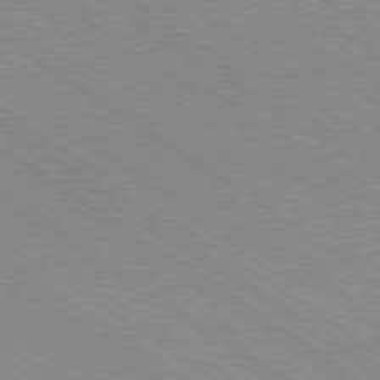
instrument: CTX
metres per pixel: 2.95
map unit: Ap
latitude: -79.0486
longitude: -79.5560
